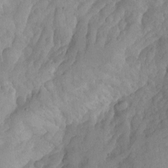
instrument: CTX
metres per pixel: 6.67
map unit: Aa
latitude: -13.2943
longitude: -59.2159
